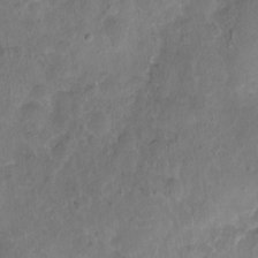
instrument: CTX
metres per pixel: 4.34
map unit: Nhu
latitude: 3.4426
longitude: -15.5560
